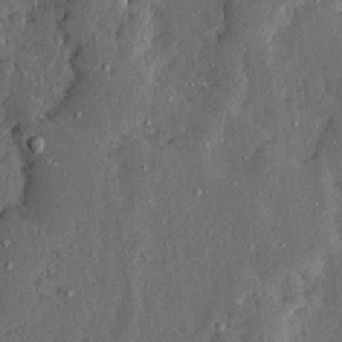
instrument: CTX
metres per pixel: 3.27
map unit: Ave
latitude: 13.7450
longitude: -137.1215
